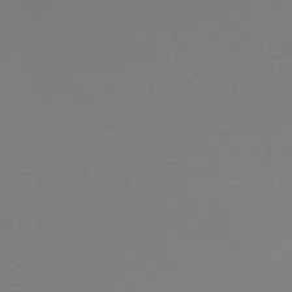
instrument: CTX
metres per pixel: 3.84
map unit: eHh
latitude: -62.5007
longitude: 52.3495
